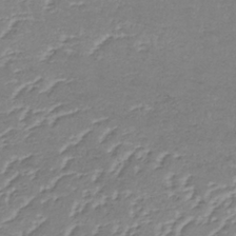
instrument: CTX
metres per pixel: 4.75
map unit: lHb
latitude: -36.1227
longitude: 72.9353
